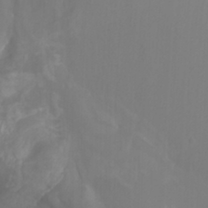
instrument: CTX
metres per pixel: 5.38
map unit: Nhu
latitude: -7.9556
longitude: -75.4049
